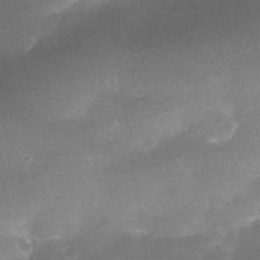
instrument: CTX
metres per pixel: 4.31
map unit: Nhe
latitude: -35.1053
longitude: -145.6883
